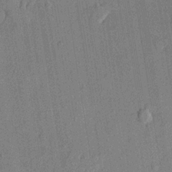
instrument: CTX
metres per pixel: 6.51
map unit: lHvf
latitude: 21.2915
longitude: 144.9164
